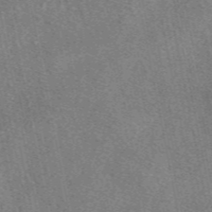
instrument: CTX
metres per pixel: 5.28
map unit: eAb
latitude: 48.8191
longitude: 109.4454
